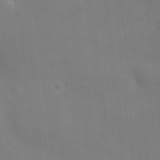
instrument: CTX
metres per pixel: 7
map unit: eHh
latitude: 5.1025
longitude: -69.1592
